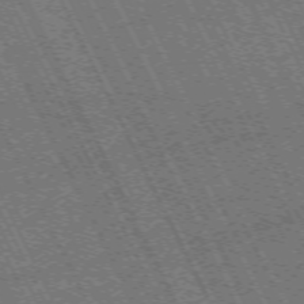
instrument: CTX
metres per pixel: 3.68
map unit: Hpe
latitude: -71.3510
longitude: 14.2173
